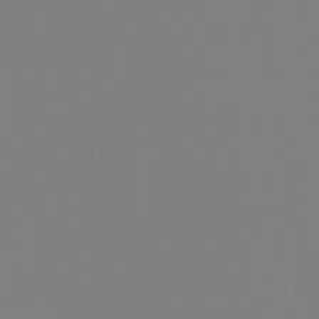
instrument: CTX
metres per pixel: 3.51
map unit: HNb
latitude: -46.3306
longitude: -44.5357
